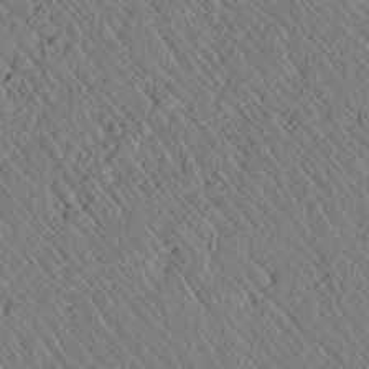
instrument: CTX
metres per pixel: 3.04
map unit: lAvf
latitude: 7.4804
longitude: 159.4832
